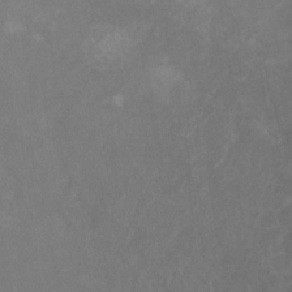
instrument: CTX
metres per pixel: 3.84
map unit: Ht
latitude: 0.4790
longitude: -32.5735
